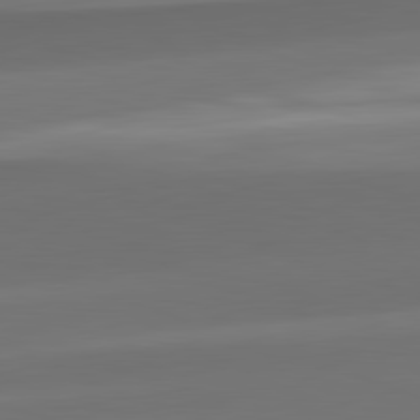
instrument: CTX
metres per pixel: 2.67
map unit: lApd
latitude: 82.2144
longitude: -163.7072
